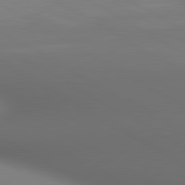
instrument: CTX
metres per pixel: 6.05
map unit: lApd
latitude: 80.7057
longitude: 137.4265
